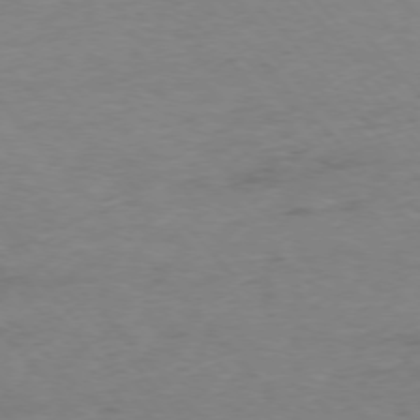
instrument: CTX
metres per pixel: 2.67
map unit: Ap
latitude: -76.2362
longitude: -83.4426
